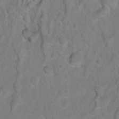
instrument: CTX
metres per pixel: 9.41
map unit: Nhu
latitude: 17.3482
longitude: -32.4601
